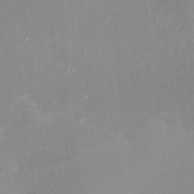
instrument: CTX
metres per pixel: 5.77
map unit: HNhu
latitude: -0.6519
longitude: -6.5546
